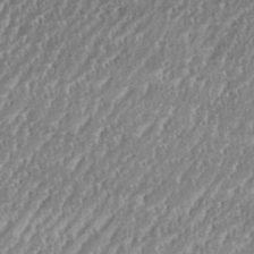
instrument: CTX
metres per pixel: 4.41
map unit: eHh
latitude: 35.4426
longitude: -132.7435
